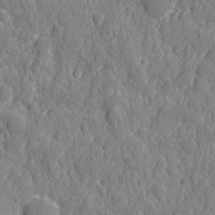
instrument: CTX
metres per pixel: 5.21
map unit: eHh
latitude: 7.0647
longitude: -74.7057
